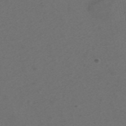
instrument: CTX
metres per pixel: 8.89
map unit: ANa
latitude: 43.5749
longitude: 27.1431
